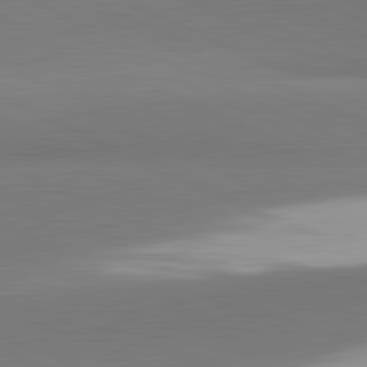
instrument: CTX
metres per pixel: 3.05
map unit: lApd
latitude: 81.9339
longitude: 151.8422
